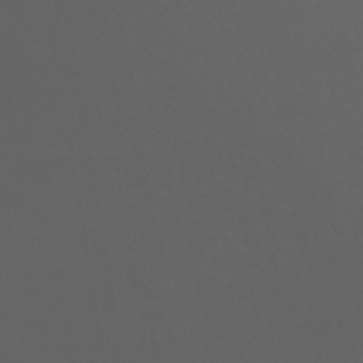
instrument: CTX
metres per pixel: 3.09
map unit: Ave
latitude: 39.6316
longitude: -114.0255
